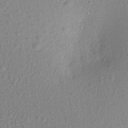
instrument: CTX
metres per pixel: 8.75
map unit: Aa
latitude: 18.5545
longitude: -144.3278
